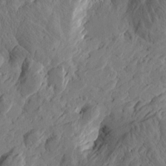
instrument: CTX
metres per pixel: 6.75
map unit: Htu
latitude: -3.6154
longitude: -178.3090
